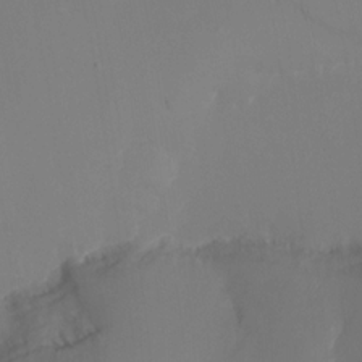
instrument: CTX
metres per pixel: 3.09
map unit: Ht
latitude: -16.8786
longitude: -41.4426
